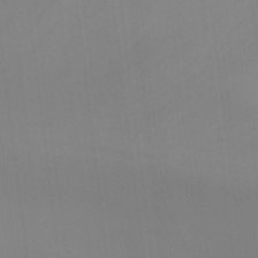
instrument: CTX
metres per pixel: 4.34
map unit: Ht
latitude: -2.8785
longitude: -28.1767
